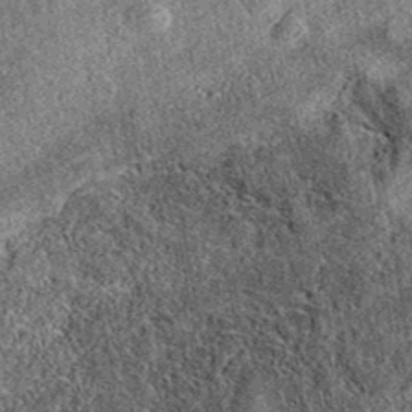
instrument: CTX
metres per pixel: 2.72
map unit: eAb
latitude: 37.8961
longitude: 108.8219
